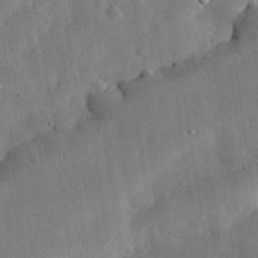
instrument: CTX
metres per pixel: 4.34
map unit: eHh
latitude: 31.4616
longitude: -77.3103
